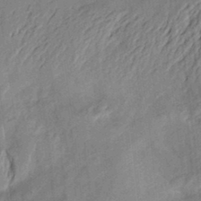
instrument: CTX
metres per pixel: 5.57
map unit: Aa
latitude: 23.4993
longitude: -150.6301
